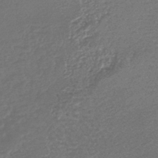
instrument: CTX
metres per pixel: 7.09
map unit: lHb
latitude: -43.5399
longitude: 78.3117
